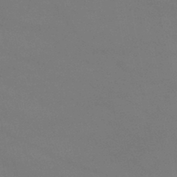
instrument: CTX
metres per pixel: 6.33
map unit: lHb
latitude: -38.7274
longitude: 73.3132
